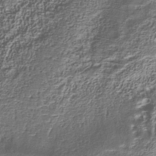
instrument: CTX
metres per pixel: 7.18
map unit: Nhu
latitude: -39.3321
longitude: -85.8395
